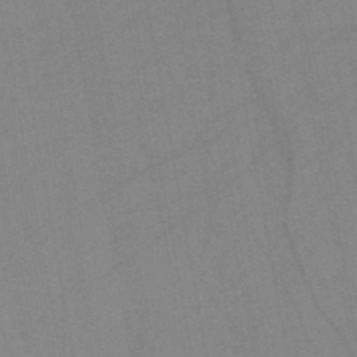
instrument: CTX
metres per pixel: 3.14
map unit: HNb
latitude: -45.5588
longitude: -40.6679
